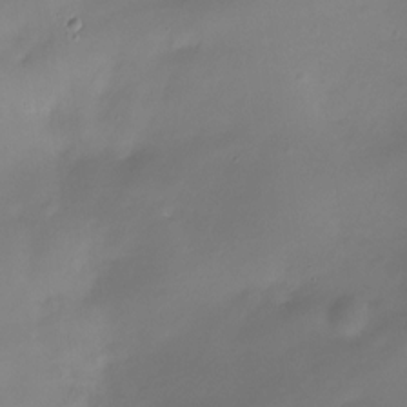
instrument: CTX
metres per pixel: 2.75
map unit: HNhu
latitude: -23.4832
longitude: 50.6140
